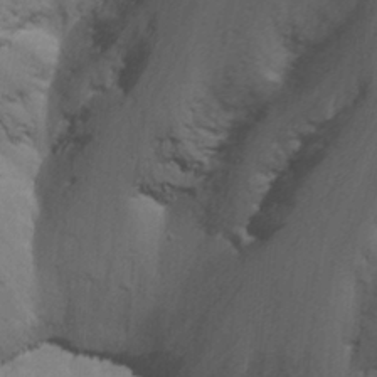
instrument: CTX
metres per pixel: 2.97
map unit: Nhu
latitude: -8.7274
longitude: -48.3089
